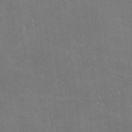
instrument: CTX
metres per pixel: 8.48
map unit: lHvf
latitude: -9.3132
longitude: -102.2522
